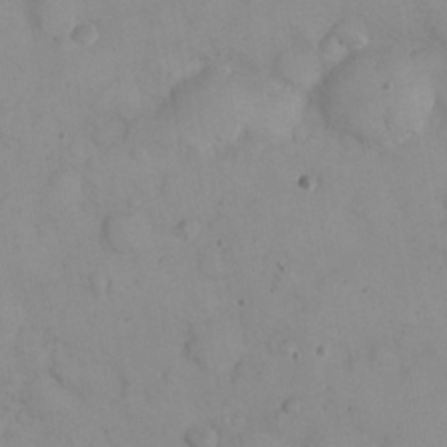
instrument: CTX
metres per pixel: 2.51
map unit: eHh
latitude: 22.8380
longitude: -59.4804
